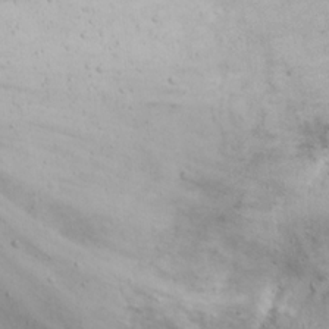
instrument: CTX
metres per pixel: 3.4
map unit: Nhu
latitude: 21.4049
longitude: -71.8772
